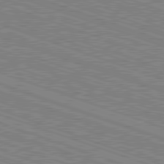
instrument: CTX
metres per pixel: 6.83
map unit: Hpe
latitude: -82.6896
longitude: 8.2739
